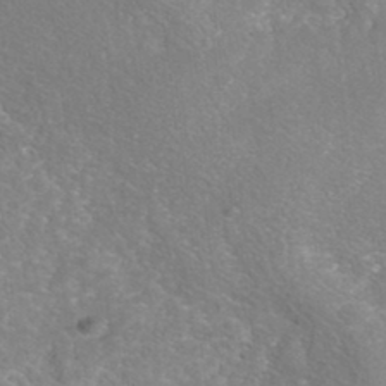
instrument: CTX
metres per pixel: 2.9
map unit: Nhe
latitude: -42.1038
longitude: -110.7435
